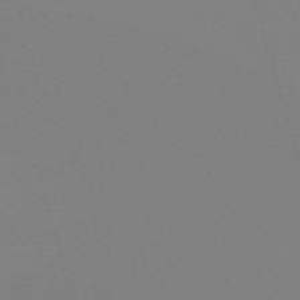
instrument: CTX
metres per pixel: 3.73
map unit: eHh
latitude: -62.7274
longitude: 52.0283
